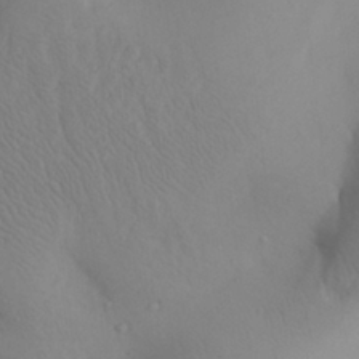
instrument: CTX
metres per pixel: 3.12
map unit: Aa
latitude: 27.1781
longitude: -147.8206
